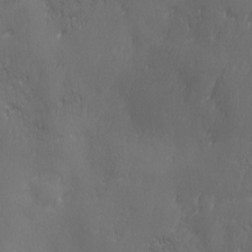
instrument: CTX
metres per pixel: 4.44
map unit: Ave
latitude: 1.9528
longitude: -112.8947
